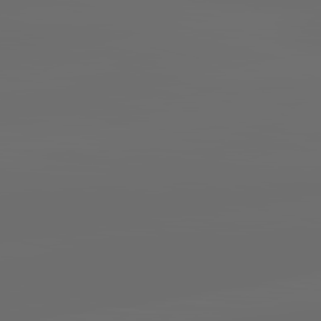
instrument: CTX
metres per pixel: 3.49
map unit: lApd
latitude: 83.8205
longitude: -128.7435
